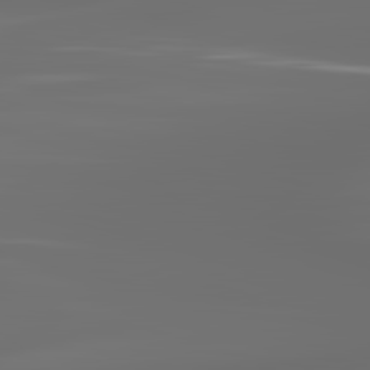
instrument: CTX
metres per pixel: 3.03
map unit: lApd
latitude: 83.5182
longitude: -129.2915
